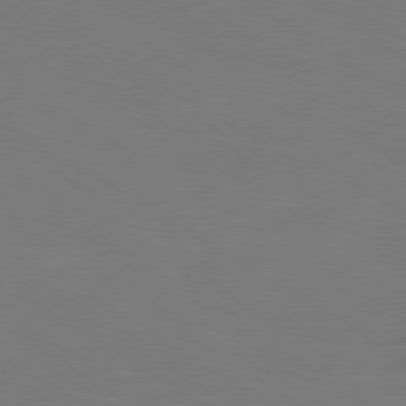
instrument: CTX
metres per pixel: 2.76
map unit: Ap
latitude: -79.8611
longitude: -65.1403
